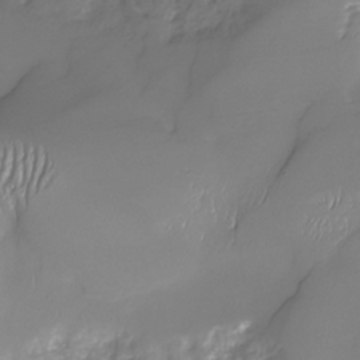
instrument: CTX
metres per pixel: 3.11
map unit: Nhu
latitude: -29.8611
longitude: -64.0633
